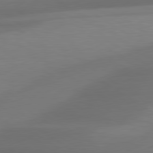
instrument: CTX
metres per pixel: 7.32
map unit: lApd
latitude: 79.7261
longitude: -87.3104
